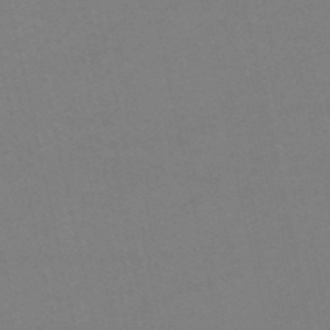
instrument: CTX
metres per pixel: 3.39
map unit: HNb
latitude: -53.0675
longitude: -50.7624
